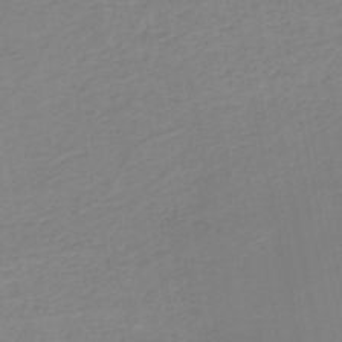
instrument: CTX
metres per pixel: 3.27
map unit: HNb
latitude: -50.4440
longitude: -50.8191
